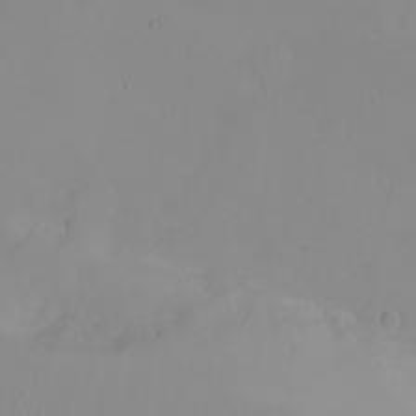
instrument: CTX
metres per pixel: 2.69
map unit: eHh
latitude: -5.4265
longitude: -80.3656
